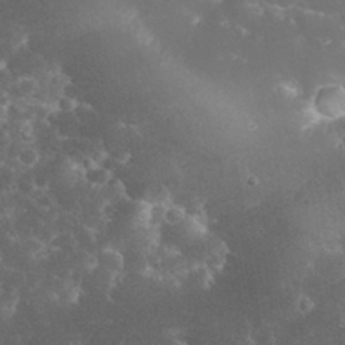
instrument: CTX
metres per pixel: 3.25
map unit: eHh
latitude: 32.4223
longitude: -63.4427
